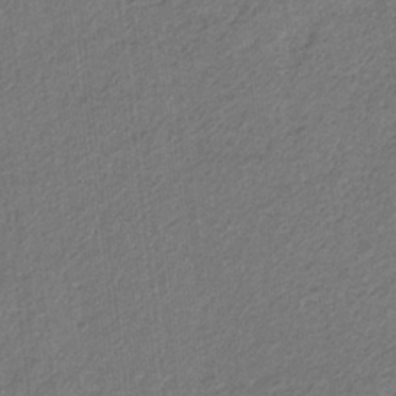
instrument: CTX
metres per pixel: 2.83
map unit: eHb
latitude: -30.3117
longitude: 65.8989
